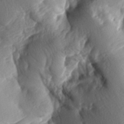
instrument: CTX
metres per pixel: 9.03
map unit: lAa
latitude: -8.0850
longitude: -126.3278
